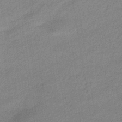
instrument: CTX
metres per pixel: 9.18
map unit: HNhu
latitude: -43.7477
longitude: 90.8219
